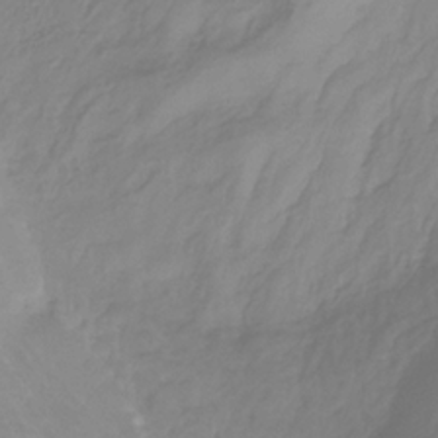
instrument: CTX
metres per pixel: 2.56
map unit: HNhu
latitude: -28.8597
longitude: 67.6344
